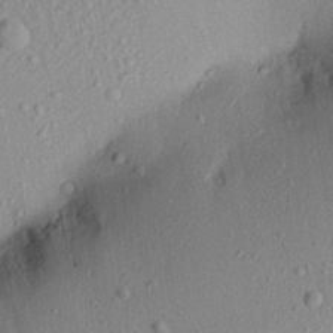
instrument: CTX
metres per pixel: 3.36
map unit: Aa
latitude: 21.7450
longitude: -143.5371
